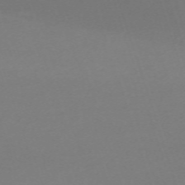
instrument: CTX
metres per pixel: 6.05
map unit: eHh
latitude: -63.0297
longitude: 49.5022
